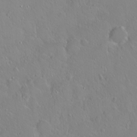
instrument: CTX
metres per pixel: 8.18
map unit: eHh
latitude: 1.9150
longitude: -54.6301
